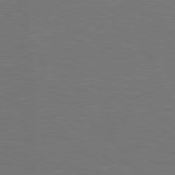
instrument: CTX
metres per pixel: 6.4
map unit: Hpe
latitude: 78.8569
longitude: -149.8961
